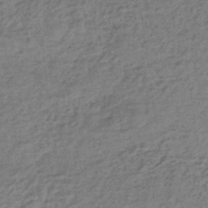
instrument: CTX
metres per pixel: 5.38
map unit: lHb
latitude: -35.7855
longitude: 66.1228
